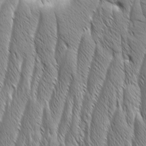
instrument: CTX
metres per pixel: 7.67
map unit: Aa
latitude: 7.9906
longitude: -130.1011
